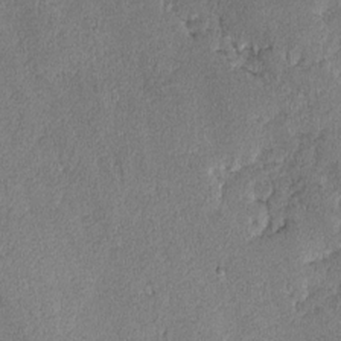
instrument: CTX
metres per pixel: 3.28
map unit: lAvf
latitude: -8.4818
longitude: -112.7057
